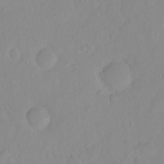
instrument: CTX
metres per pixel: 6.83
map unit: eHh
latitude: 1.4426
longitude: -55.5560
